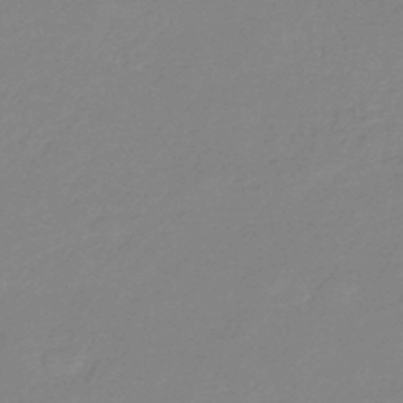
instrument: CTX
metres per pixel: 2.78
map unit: eHb
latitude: -44.6896
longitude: 86.3495
